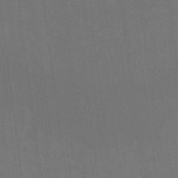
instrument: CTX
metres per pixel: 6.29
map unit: Ht
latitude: -8.6518
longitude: -38.8947
